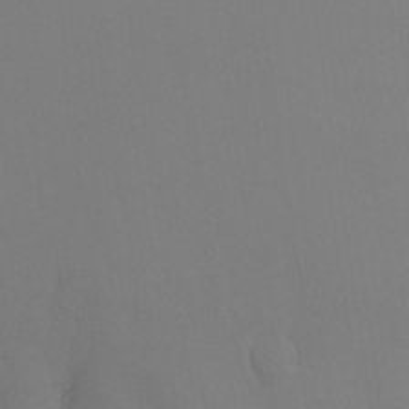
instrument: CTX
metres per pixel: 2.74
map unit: Nhu
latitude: -8.7652
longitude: -94.8758
